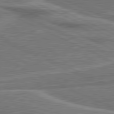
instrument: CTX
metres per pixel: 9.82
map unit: lApd
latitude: 81.1403
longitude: 140.0472
